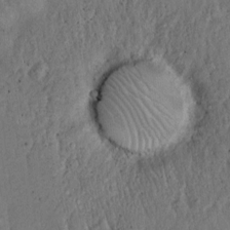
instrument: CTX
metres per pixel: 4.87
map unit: Hto
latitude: 10.4790
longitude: -60.1766
